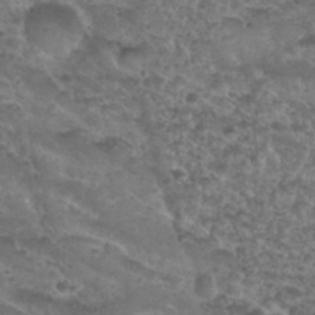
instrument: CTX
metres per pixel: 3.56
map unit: Nhu
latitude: 29.7638
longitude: -50.0444
